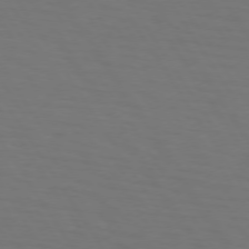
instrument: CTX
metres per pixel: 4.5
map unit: lApd
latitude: 73.3671
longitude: -75.4615
